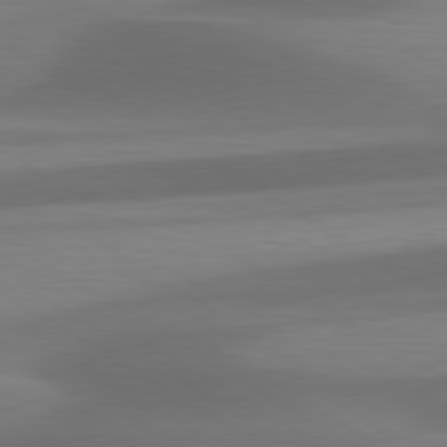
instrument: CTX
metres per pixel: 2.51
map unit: lApd
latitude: 79.8017
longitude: -87.8961
